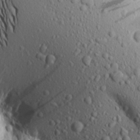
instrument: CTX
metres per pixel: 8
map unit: Aa
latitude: 18.1389
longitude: -147.9717
